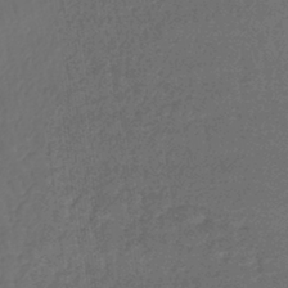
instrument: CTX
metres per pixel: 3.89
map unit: lHb
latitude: -43.4643
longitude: 66.3306
